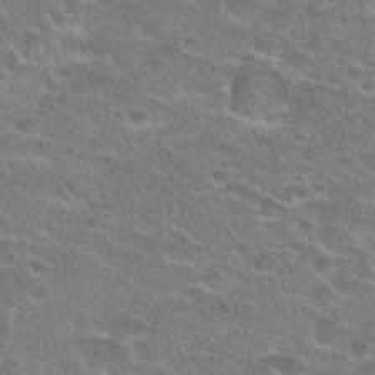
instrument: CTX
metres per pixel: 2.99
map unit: Hto
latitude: 23.7261
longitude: -44.1389
